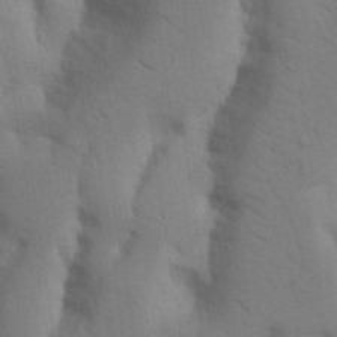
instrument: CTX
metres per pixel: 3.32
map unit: Nhu
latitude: 19.3670
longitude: -76.5168
